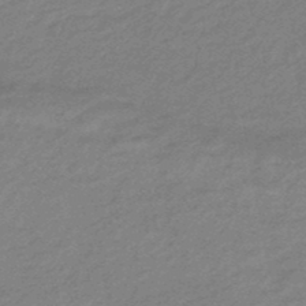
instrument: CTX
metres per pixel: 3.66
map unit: HNhu
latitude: -47.2943
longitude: 89.6911
